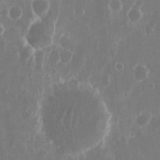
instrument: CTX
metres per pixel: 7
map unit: eHh
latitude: 10.6302
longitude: -71.3104
